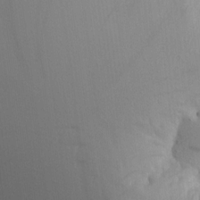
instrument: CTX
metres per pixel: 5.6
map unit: Aa
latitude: 15.2348
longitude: -143.2537
